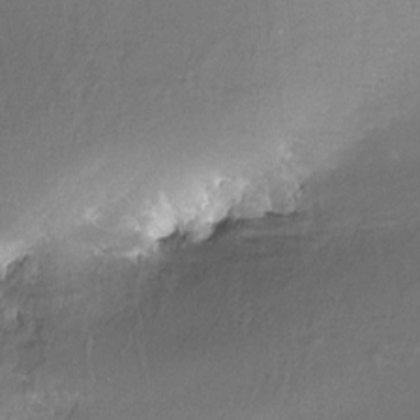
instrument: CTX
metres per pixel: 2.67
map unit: Nve
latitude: -24.7274
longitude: -109.2159
